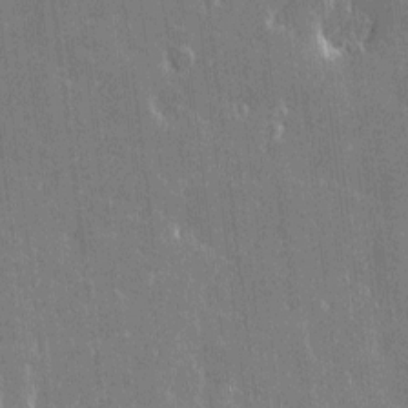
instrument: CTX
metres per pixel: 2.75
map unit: Htu
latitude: -6.3873
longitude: 175.7666
